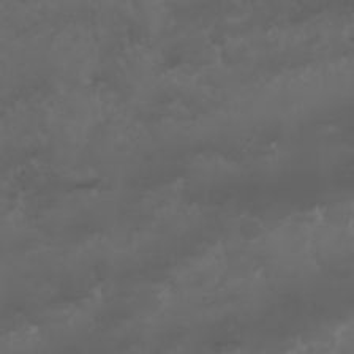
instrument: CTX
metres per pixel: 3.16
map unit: Nhu
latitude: 22.6112
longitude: -64.1200
